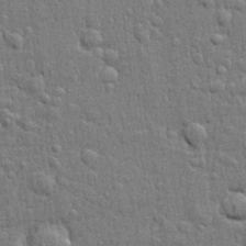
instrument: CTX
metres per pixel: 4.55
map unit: lHvf
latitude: 22.1200
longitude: 142.7841
